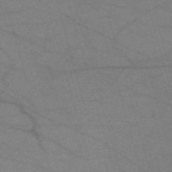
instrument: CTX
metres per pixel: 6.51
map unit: eHh
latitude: -61.1809
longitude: 53.9556
